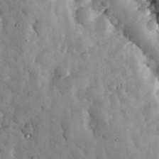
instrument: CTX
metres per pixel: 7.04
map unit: eHh
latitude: 33.9150
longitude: -68.6680
